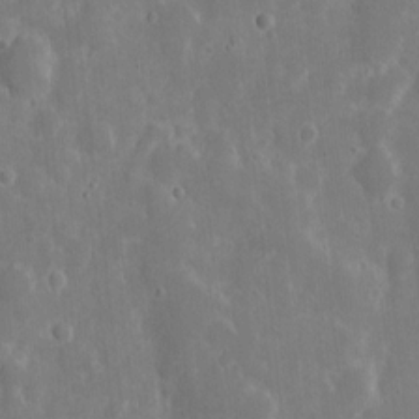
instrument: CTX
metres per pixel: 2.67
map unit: eHh
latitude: 7.2915
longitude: -70.5923
